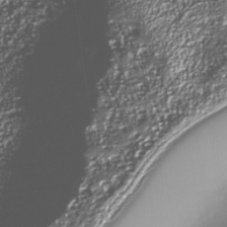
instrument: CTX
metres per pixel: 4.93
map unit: Nhe
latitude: -34.2173
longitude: -88.8191
